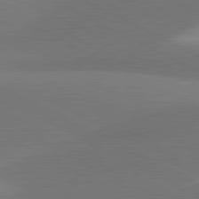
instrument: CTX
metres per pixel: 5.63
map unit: lApd
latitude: 81.2537
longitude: 127.6532
